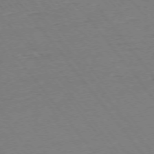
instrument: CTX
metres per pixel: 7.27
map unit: Ap
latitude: -75.2565
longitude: -81.9717
